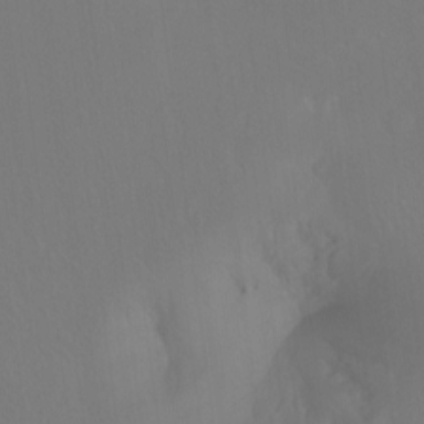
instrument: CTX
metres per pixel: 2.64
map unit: Hto
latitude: -13.8422
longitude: -43.4615
